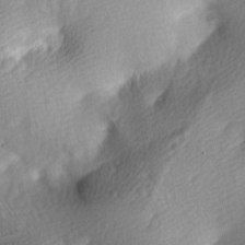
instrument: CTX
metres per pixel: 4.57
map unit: lAa
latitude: -5.4265
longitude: -121.1215
